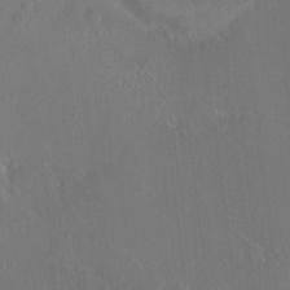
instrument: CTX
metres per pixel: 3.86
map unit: HNhu
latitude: 5.7450
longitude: 10.9542
